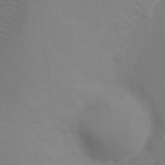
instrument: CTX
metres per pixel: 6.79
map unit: Ht
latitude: -3.5021
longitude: -24.8946
